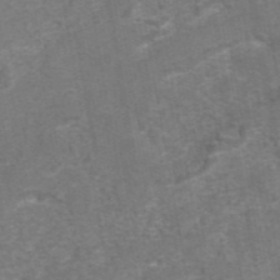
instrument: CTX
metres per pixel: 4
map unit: eAb
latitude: 43.1781
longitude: 106.9920
